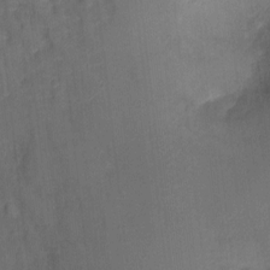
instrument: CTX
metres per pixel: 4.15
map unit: Ht
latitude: -2.2172
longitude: -33.0647
